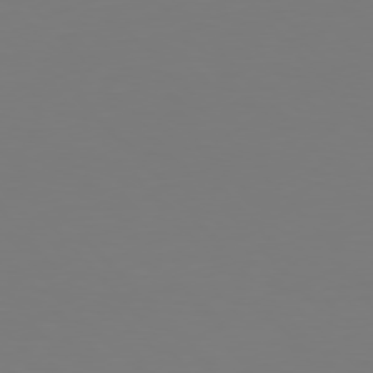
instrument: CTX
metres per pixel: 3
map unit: Hpe
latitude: 76.5734
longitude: -133.0458
